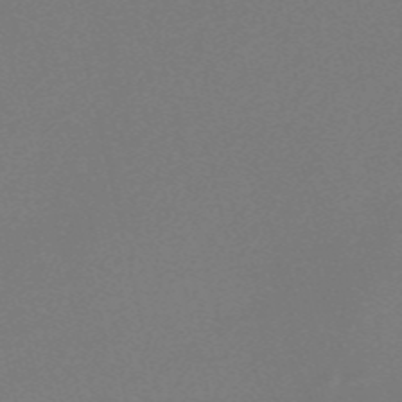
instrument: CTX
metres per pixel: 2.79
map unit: Nve
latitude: -56.7841
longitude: 61.9745
